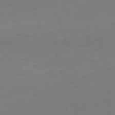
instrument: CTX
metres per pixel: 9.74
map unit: Ap
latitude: -76.0094
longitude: -73.3293
